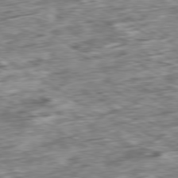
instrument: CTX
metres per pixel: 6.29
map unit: Ap
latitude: -80.1417
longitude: -90.2145
